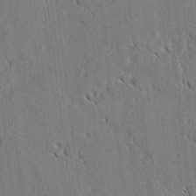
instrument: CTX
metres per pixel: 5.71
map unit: lAvf
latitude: 3.3292
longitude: -106.5924
